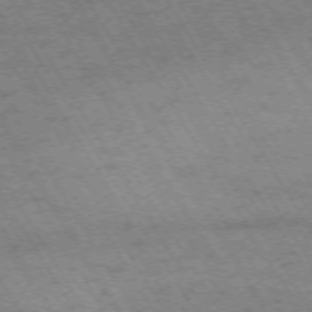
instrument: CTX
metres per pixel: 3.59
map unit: Hpe
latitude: -73.6533
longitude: 3.2375
